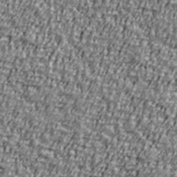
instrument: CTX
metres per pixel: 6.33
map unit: Ave
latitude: 41.0836
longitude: -112.0633
